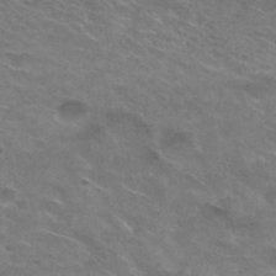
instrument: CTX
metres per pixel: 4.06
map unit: Hto
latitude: 30.9514
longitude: -47.4427
